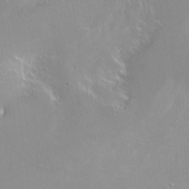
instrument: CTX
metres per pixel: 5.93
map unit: Hto
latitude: -6.6518
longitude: -48.1389
